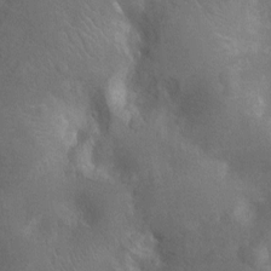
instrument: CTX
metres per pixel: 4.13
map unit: Nhu
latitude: -14.3118
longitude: -25.2725
